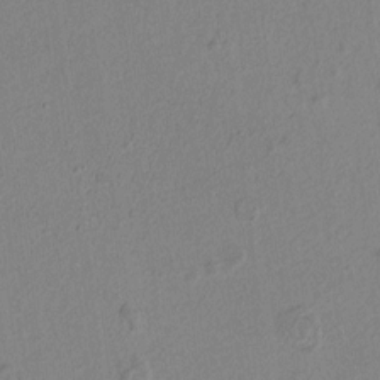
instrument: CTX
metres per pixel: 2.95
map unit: lAvf
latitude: 8.5546
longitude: 167.2187
